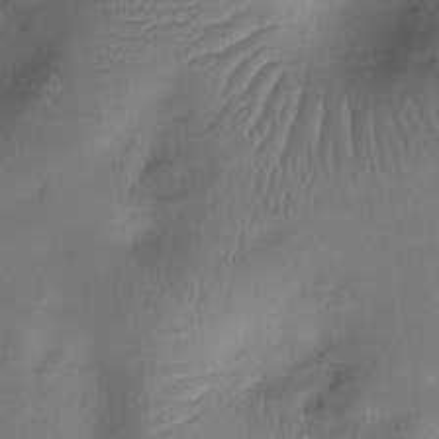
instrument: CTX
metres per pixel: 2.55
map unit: Nhu
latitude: -11.0298
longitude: -21.7639
